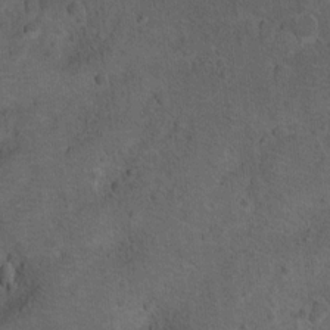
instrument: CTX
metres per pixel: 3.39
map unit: Ht
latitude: 11.7639
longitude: -32.7057
